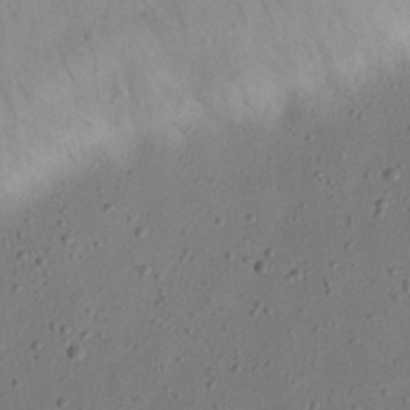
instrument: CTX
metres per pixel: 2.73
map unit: eHh
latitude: 24.1388
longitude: -69.1592
